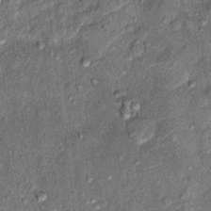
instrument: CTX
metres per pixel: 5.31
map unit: Ht
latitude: 11.2348
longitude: -37.8016
